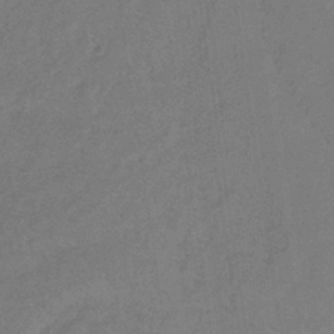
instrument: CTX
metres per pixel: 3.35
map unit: lHb
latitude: -34.5763
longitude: 69.8800
